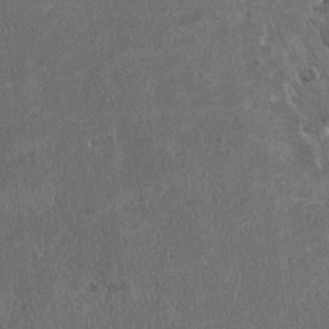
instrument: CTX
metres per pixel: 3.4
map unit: HNhu
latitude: 3.3292
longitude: -4.0444
